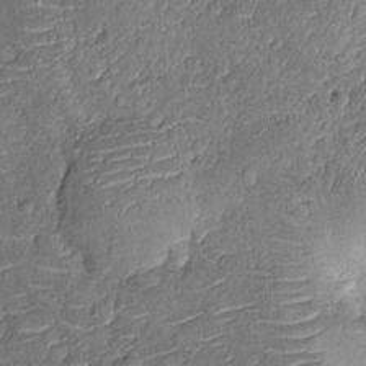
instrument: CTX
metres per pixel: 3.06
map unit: Nhu
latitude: -12.4440
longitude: -22.8947
